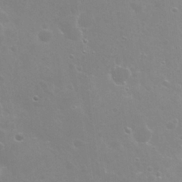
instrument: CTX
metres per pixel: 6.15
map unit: Nhu
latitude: 26.4412
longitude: -51.5938
